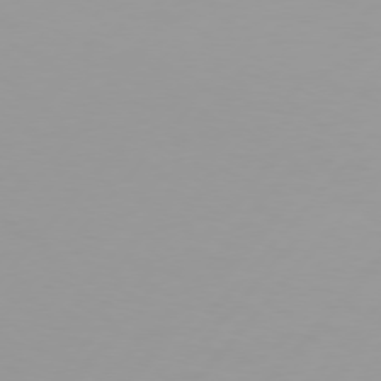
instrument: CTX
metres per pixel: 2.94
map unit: Hpe
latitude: 75.5938
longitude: -128.6679
